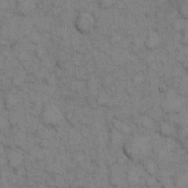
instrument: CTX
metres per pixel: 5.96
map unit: eHh
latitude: 7.0647
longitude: -65.4048
